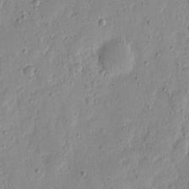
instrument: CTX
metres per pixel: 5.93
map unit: eHh
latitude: 7.5938
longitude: -71.7449
